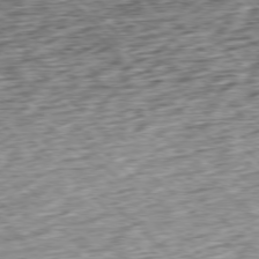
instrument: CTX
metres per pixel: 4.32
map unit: Hpe
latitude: -77.5777
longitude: 13.9556
